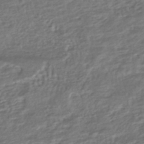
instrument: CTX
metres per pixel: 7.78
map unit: HNhu
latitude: -45.6722
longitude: 101.1242
